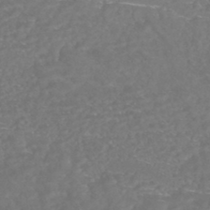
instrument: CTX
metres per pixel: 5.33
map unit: HNhu
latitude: -45.3510
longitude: 100.6896
